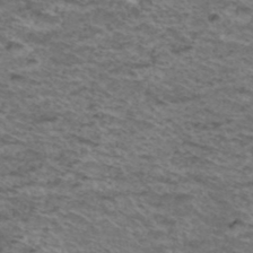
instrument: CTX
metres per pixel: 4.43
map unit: Hto
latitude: 38.0822
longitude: -44.3467
